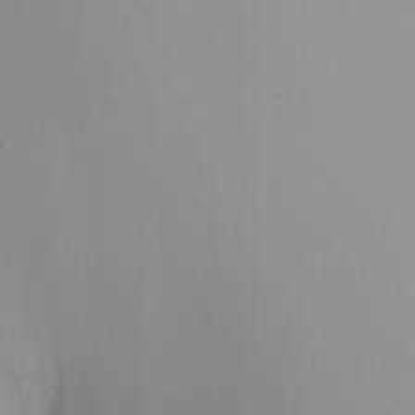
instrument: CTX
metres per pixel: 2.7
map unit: Nhu
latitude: -8.4440
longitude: -81.8205
